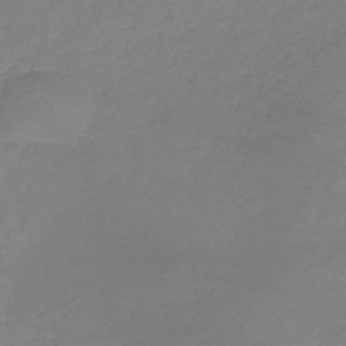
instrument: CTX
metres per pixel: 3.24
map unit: lHb
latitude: -41.2187
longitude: 74.2362
